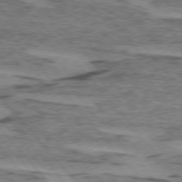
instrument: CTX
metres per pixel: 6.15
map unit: lApd
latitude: 74.8002
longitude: -77.7638
